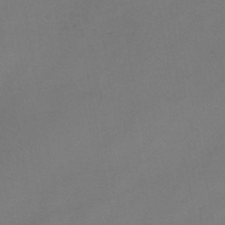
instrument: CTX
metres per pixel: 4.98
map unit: HNb
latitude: -46.8975
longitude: -35.6316
